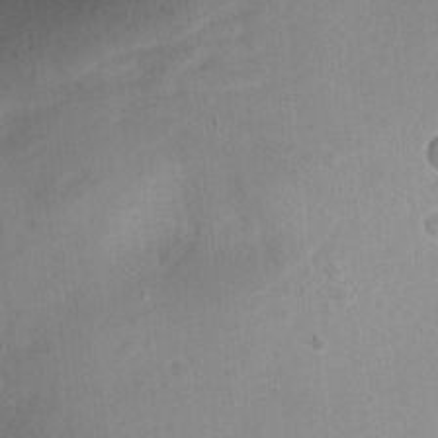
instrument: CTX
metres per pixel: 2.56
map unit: Ht
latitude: 2.8002
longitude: -29.2537
